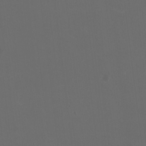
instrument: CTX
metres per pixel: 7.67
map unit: HNhu
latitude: 0.4223
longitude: -2.4223
